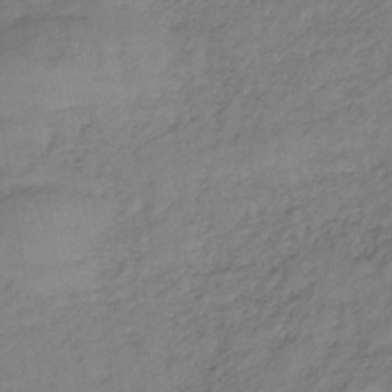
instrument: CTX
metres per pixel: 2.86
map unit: lHb
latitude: -35.8422
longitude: 70.1417
